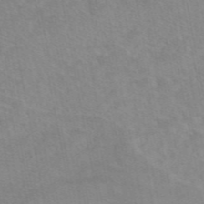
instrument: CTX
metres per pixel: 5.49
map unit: eAb
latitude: 48.3089
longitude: 120.7652
